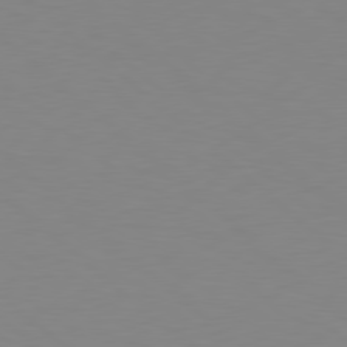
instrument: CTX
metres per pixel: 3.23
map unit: Hpe
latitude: 78.6491
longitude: -165.1781
